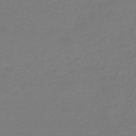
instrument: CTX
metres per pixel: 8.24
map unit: HNb
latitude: -46.4818
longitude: 54.6519
